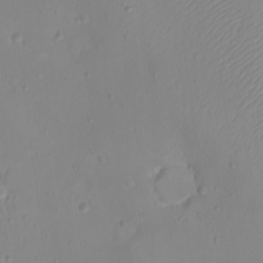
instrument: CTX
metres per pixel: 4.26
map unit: eHh
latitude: -9.6722
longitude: -68.9136
